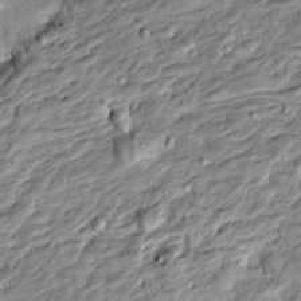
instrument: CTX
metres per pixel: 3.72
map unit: Htu
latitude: -4.9163
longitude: 157.2754
